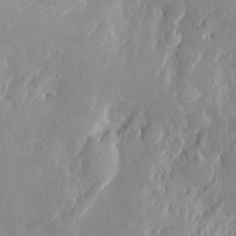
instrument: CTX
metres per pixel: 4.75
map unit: Htu
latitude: -5.8989
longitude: 158.1795
